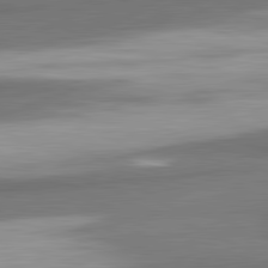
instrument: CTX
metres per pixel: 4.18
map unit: lApd
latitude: 81.8583
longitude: 174.9352
